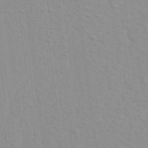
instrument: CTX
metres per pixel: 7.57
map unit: Aa
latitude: 21.7072
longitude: -144.4412
